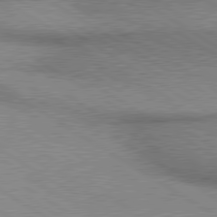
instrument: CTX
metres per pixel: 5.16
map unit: lApd
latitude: 79.9906
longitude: 166.9920
